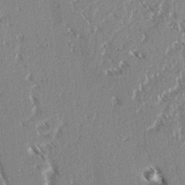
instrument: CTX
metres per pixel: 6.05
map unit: lAvf
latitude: 3.5182
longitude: -105.1592
